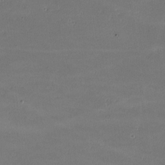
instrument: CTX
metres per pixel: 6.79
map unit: lHvf
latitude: -8.9542
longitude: -101.3860
